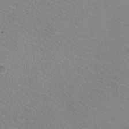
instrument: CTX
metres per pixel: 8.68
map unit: HNhu
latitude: -1.5399
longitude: -2.5357
